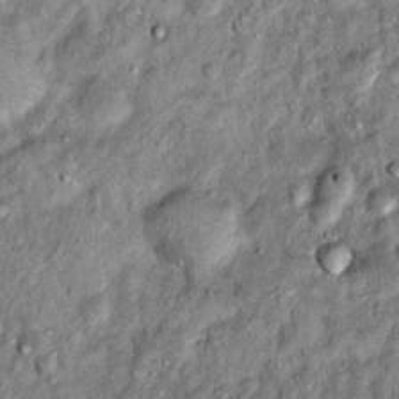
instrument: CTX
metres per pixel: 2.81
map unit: Hto
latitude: 14.6680
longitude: -35.3292
